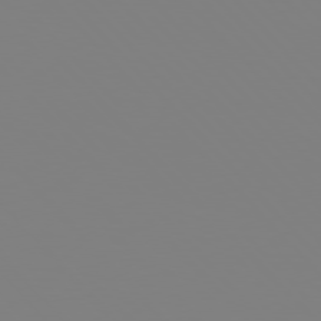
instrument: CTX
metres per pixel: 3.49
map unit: Hpe
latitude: 77.1781
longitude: -161.1403
